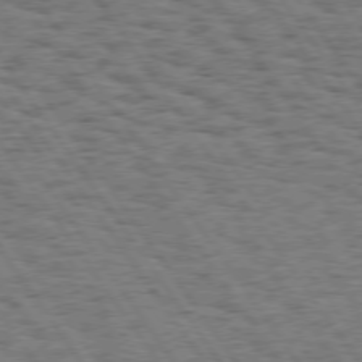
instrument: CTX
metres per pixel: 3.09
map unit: Hpe
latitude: 74.3089
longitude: -134.4034
